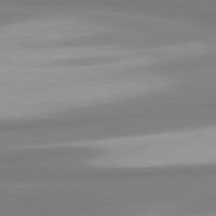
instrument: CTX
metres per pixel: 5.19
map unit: lApd
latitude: 80.4790
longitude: 177.3699
